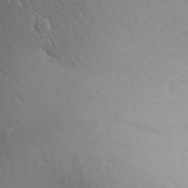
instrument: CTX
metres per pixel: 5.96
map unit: Aa
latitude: 27.8017
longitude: -148.5924
